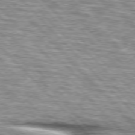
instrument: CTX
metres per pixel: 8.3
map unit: lApd
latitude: 76.4412
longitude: -83.4048
